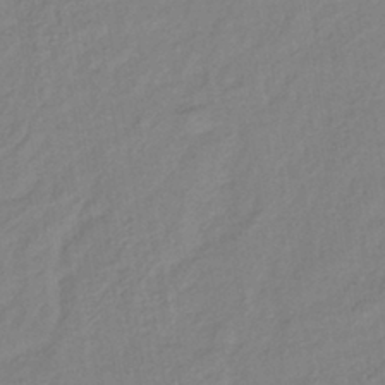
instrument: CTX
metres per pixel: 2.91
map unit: lHb
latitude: -41.9367
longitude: 74.9353
